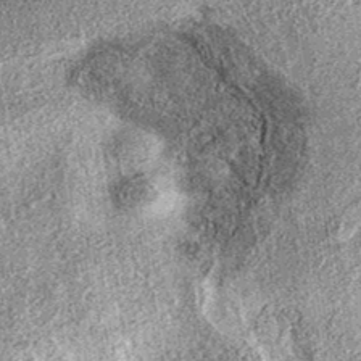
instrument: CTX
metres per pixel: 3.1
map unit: eAb
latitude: 37.8016
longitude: 106.5574
